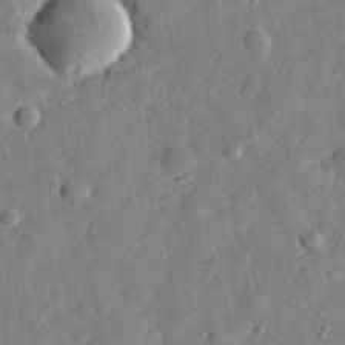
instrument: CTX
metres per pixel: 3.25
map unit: eHh
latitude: 32.1389
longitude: -77.2348
